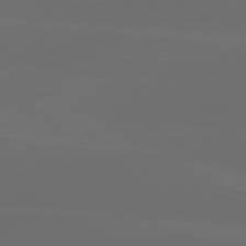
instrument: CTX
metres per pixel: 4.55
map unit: Hpe
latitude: 78.3279
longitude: -132.5357
